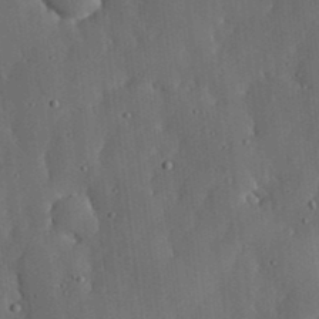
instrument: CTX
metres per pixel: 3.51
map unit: lHvf
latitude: 18.8758
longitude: -113.1970
